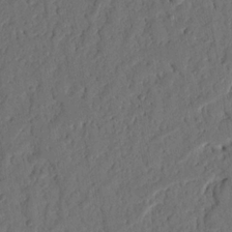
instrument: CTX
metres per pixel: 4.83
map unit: Nhu
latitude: 19.9150
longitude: -78.5546
